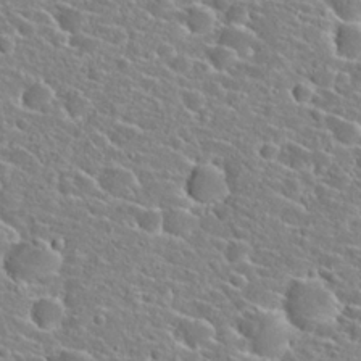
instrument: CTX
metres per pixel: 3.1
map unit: Hto
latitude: 24.2144
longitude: -45.1781
